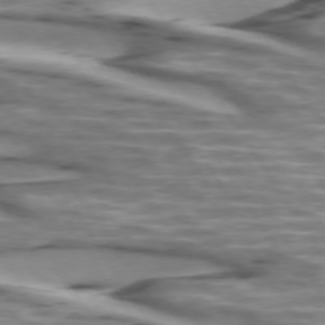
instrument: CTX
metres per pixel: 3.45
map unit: lApd
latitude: 74.1200
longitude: -57.1214
